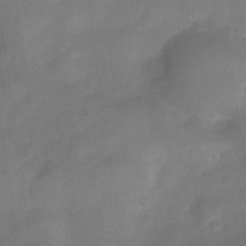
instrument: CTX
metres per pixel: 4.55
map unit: Nve
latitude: -26.7085
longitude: -147.9906
